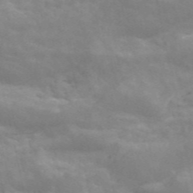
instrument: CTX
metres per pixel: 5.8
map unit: ANa
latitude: 46.0822
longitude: 25.8233
